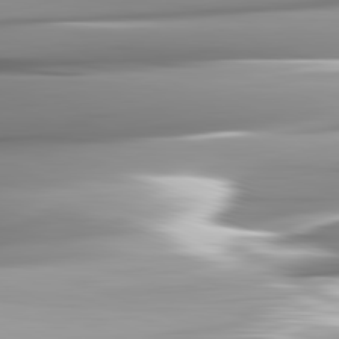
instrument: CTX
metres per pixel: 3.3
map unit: lApd
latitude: 82.4412
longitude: -143.1592
